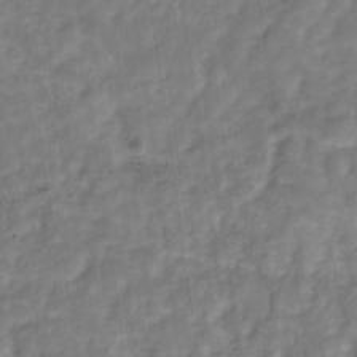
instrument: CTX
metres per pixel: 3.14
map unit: Hve
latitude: -32.2740
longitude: 92.7274
